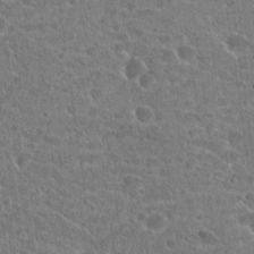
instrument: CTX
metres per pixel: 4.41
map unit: Hto
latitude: 22.6112
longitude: -43.4238
